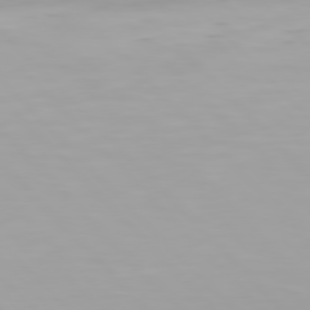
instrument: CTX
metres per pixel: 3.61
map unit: Hpe
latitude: 77.1970
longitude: -172.4223
